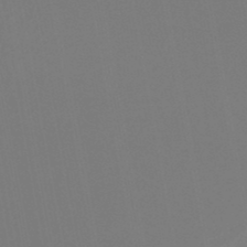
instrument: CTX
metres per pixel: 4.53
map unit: lHb
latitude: -46.8030
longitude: 74.6708
